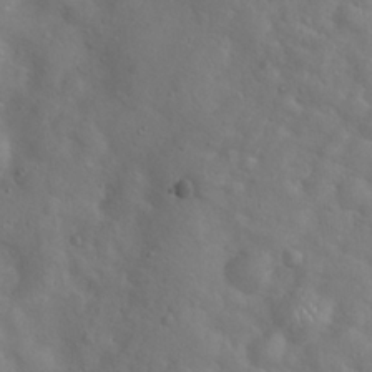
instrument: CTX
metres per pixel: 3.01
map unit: Hto
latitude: 18.4223
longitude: -53.7261
